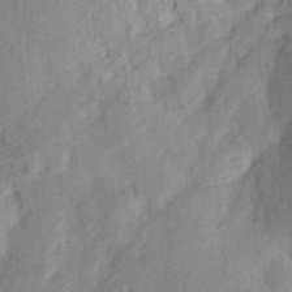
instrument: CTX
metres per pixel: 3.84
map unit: Aa
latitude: 22.8758
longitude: -150.5734
